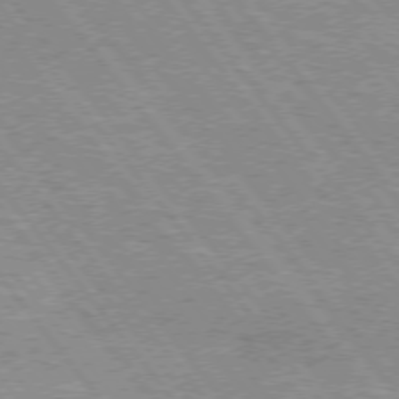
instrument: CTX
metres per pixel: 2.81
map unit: Hpe
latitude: 73.2348
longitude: -142.1200
